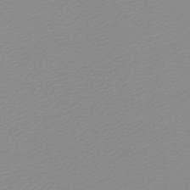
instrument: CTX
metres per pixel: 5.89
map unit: lHb
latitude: -46.8408
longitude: 64.1984
